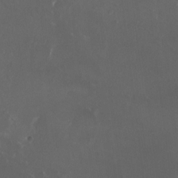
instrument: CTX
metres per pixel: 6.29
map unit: HNhu
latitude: 1.6505
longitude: 5.5399
